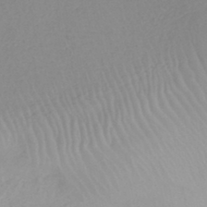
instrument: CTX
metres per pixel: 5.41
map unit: eHh
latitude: -45.5777
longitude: -28.9891
